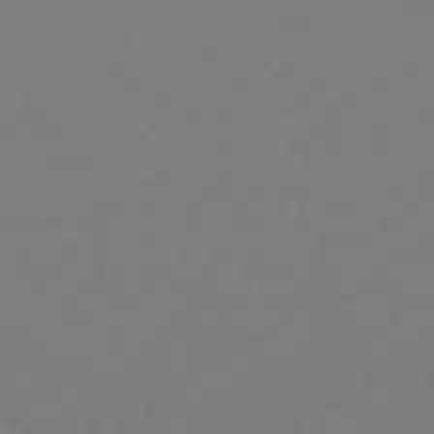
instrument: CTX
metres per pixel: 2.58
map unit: HNb
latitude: -46.5573
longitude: 55.3888
